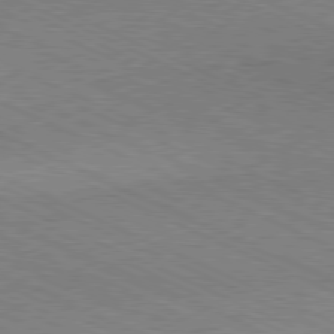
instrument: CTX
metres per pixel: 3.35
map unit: Hpe
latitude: -81.1998
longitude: 15.8801
